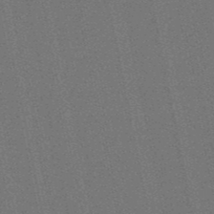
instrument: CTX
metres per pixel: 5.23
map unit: eHb
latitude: -50.4818
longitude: 79.4076
